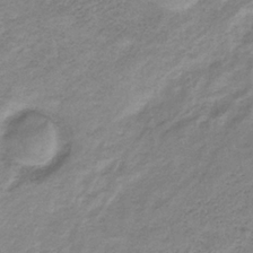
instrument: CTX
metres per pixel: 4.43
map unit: HNb
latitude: -32.9920
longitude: 60.2551
